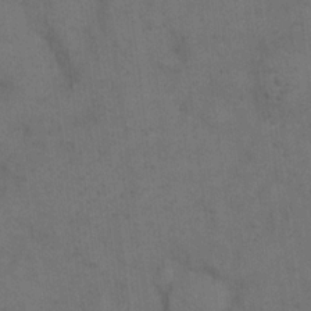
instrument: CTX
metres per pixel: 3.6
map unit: eHh
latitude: 15.4427
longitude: -62.6680
